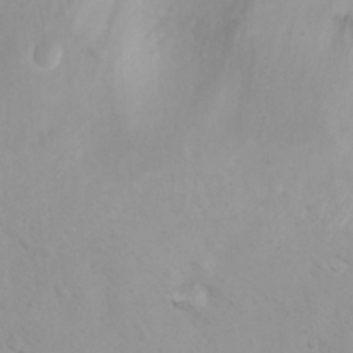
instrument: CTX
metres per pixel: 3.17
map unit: Ht
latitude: 3.5938
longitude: -26.7057
